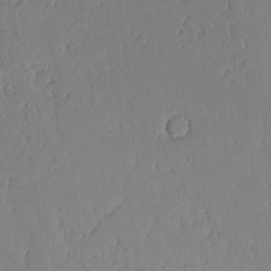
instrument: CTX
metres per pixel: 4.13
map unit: Aa
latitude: 11.8206
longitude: -126.9514
